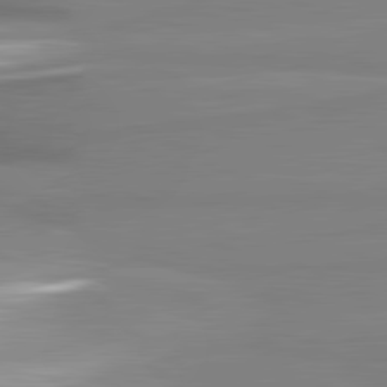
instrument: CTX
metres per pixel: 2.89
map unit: lApd
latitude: 81.7261
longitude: 166.4440
